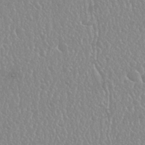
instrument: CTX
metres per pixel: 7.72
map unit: Nhu
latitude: 25.2725
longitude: -59.5749
